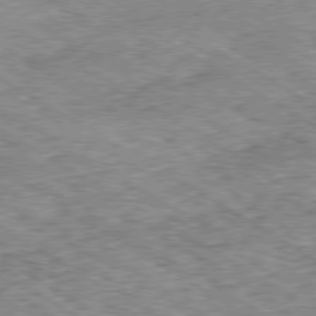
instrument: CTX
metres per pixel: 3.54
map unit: Ap
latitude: -80.1984
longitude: -50.9513
